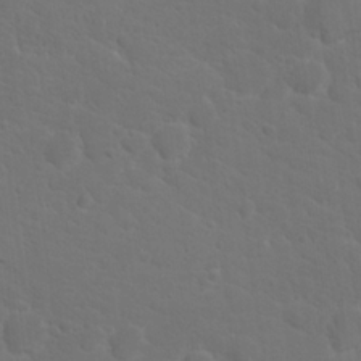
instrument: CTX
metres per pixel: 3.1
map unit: Hto
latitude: 18.8002
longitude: -36.5357
